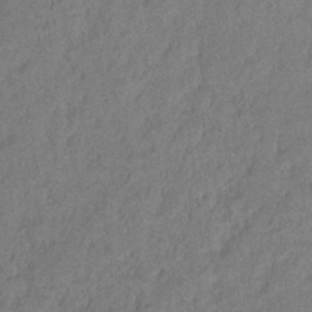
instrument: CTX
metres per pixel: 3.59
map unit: Ht
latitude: 0.8002
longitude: -33.0647
